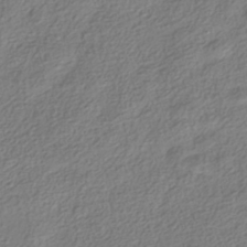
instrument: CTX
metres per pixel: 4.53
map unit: HNhu
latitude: -39.9556
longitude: 101.5777
